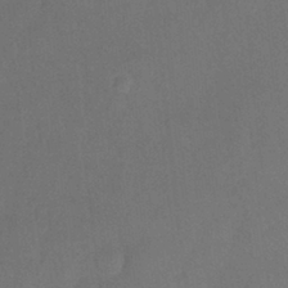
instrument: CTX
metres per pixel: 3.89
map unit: Ht
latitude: -0.9353
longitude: -33.1781
